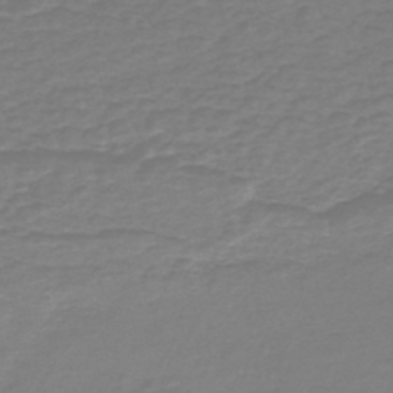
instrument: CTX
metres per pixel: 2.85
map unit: HNb
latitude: -46.8786
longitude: 53.1998
